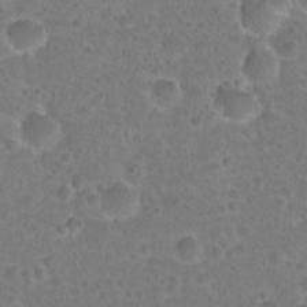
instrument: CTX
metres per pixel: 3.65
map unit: Hto
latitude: 21.9528
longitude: -48.3278
